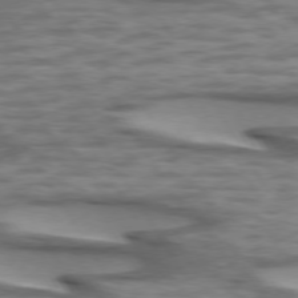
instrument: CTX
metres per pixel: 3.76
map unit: lApd
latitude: 74.5546
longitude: -50.5545
